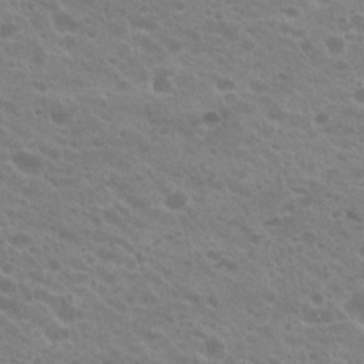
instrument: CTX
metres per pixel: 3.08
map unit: Hto
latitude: 23.3859
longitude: -36.1200
